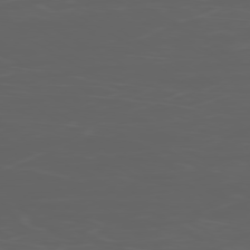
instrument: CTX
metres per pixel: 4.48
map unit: Ap
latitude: -78.8975
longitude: -75.6316
